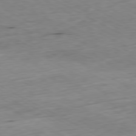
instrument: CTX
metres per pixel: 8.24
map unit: Ap
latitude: -80.5196
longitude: -70.4412
